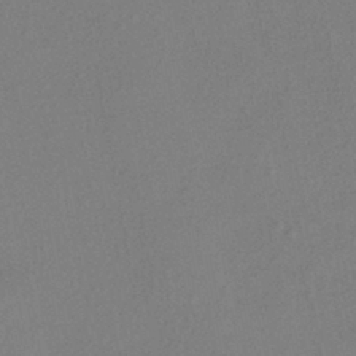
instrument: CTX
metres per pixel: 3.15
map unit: eHh
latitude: -40.6707
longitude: 120.3495
